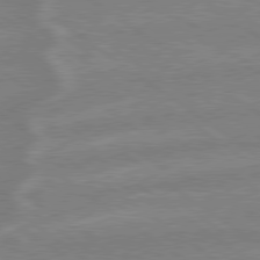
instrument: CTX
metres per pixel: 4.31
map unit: lApd
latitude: 79.0648
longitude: -164.4601
